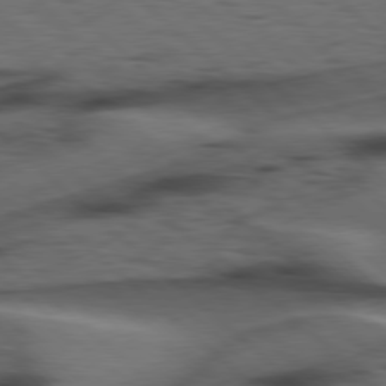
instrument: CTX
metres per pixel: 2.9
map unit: Hpe
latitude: 78.2334
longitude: -155.6127
